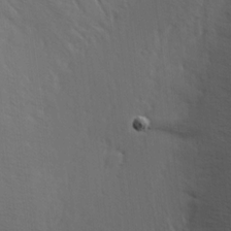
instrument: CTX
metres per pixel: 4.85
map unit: Hve
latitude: 2.5545
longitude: -124.2144
